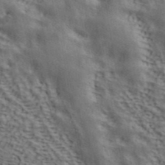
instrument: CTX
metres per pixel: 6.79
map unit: ANa
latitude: 42.3656
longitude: 49.5588
